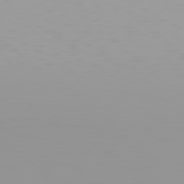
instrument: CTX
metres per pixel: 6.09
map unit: Hpe
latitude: 78.2334
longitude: -145.5749
